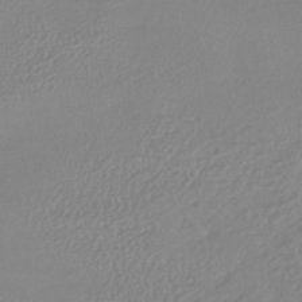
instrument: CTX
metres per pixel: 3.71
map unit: lHb
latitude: -38.4251
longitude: 68.3306
